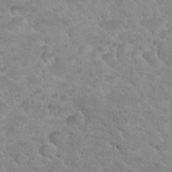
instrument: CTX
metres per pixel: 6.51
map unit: Hto
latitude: 24.1955
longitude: -49.4426
